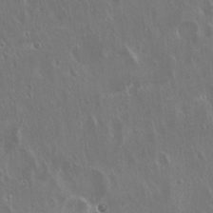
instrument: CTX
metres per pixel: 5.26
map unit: Hto
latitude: 18.6868
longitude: -57.2536
